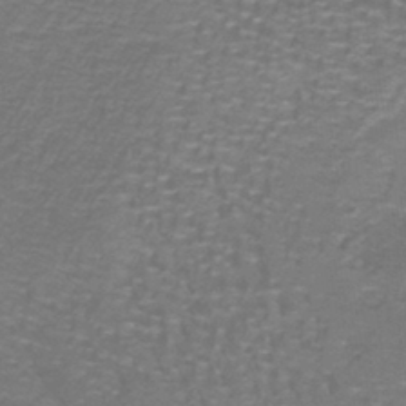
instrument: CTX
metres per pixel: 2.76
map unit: lHb
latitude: -41.2943
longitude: 58.6140
